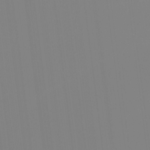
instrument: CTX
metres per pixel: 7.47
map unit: Ht
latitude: -15.1243
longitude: -48.3656
